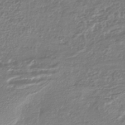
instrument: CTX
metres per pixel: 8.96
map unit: HNhu
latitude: -44.4251
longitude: 98.1039
